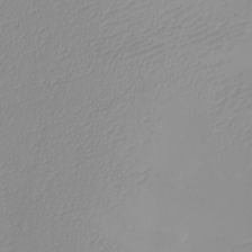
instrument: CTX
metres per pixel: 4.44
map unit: eHh
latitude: -6.7085
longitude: -79.8961
